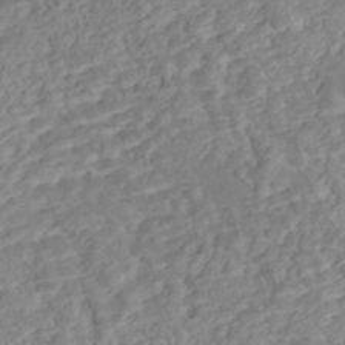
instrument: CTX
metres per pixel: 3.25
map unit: Nhe
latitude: -47.3320
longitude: -171.9717
